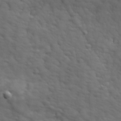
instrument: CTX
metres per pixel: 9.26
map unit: Ave
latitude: 18.7435
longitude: -133.7072
